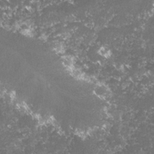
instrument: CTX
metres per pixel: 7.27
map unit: lHvf
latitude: -15.9556
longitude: -99.9528
